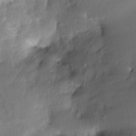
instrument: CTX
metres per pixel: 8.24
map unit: Nhe
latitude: -27.2375
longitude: -110.5924
